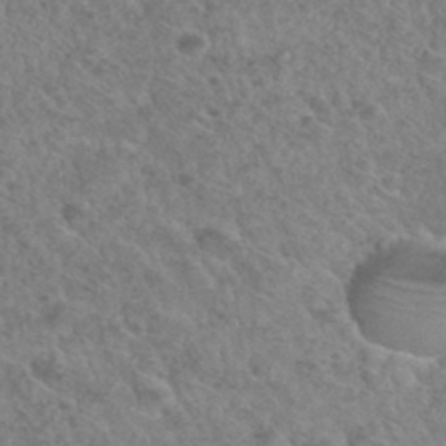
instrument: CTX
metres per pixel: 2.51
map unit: Hto
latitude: 33.1403
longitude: -49.8772
